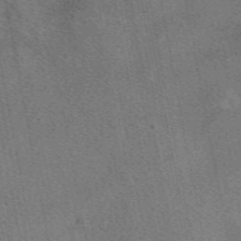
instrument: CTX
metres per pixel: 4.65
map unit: eAb
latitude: 49.2915
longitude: 121.4454
